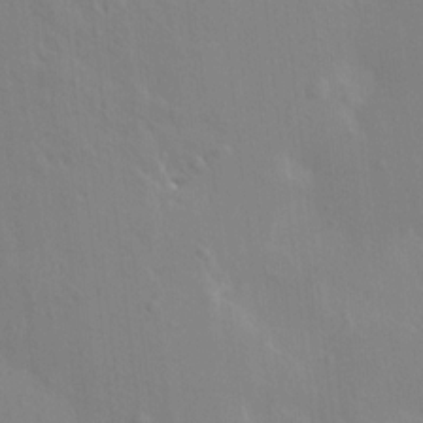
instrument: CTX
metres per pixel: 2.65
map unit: HNhu
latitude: 5.3859
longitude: 4.1039
